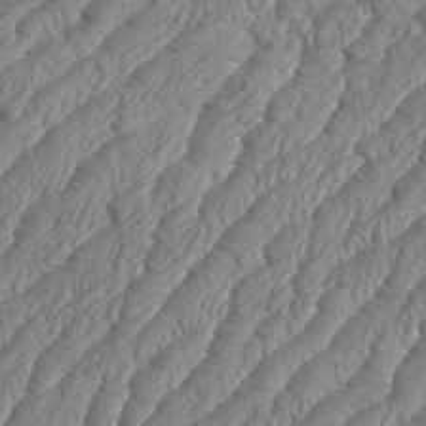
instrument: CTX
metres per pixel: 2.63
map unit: eHh
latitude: 36.8947
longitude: -137.3671
